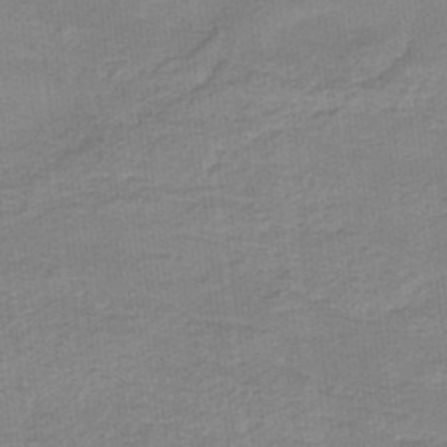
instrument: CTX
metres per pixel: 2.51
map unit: eHb
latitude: -35.3699
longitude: 79.5777
